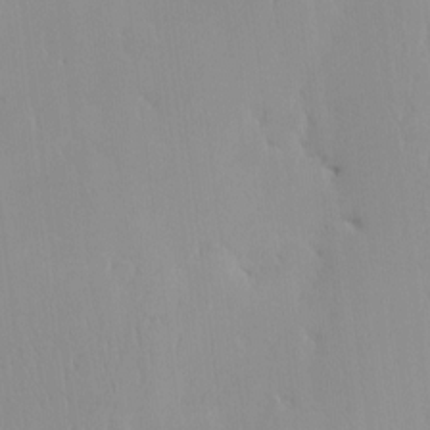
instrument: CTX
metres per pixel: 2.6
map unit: eHh
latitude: -4.0850
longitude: 15.7289
